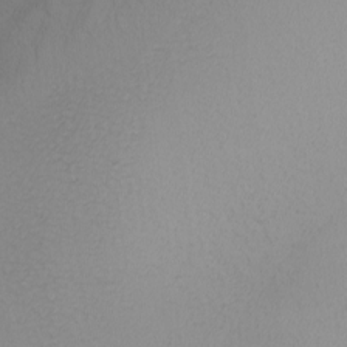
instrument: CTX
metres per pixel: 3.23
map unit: Nhu
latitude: -7.1809
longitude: -94.4601
